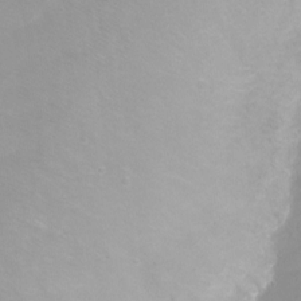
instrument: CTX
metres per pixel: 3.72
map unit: Ht
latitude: 2.7435
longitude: -33.9906
